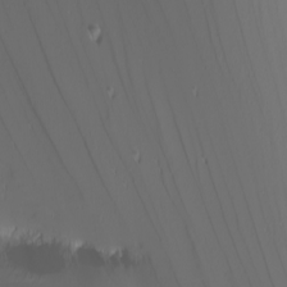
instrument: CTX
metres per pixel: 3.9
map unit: Nhu
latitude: -6.7841
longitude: -83.3859
